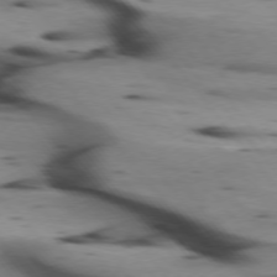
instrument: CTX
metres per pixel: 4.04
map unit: lApd
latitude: 75.0647
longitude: -65.8205
